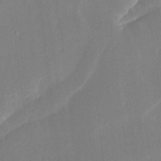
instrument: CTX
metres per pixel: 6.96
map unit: Ave
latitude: 15.7639
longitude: -139.1214
